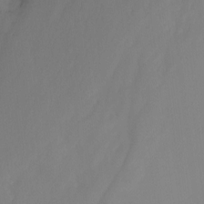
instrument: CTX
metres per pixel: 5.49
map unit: Nhu
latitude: -11.3699
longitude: -65.7450
